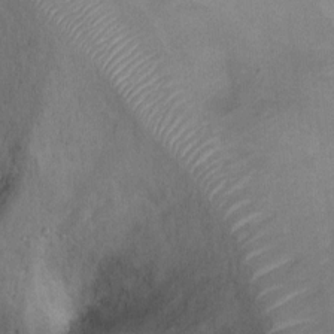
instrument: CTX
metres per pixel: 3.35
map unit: Ht
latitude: 0.7057
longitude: -36.7435
